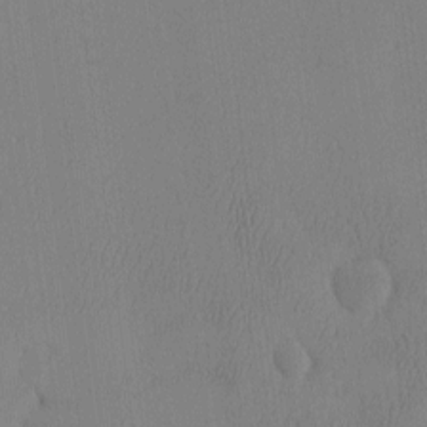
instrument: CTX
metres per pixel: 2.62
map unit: eHh
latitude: -3.7855
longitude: 16.6519
